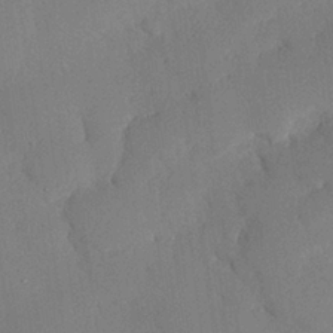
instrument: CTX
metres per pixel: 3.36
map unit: eHh
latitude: 26.1200
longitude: -80.3656
